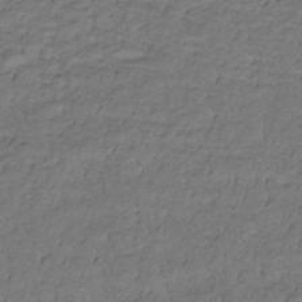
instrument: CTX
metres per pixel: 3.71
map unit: lHb
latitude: -32.7652
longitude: 65.4077
